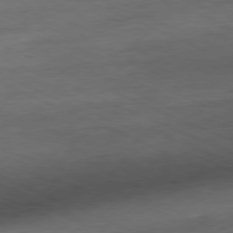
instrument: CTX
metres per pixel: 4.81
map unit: Ap
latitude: -81.4077
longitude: -71.1214
